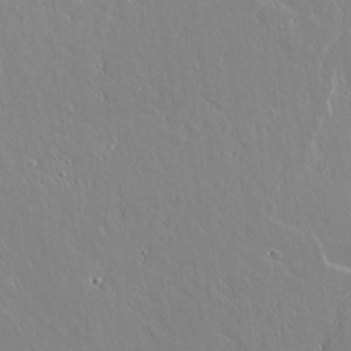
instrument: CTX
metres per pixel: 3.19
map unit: lAvf
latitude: 15.5938
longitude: -127.9528
